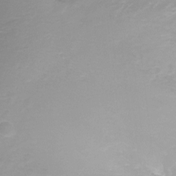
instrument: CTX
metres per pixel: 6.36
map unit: Ht
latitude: -10.8786
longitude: -35.6316
